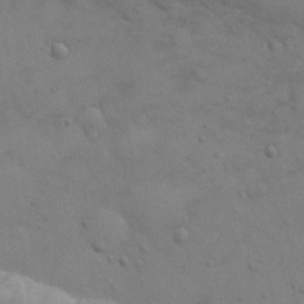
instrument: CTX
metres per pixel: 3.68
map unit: eHh
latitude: -8.9731
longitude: -68.6301
